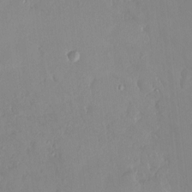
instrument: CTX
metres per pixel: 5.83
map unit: HNhu
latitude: 6.0444
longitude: 1.5211
